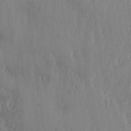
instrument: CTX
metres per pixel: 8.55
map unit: lHvf
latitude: 18.4412
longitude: -116.6491
